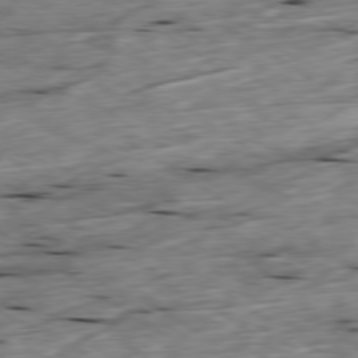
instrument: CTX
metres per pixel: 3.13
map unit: Ap
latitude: -79.5210
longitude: -89.3860
